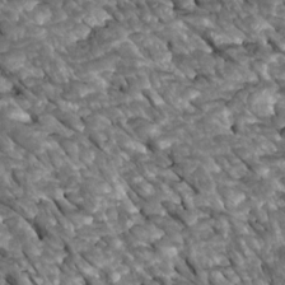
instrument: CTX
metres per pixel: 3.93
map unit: Htu
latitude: 1.8016
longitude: 144.8030
